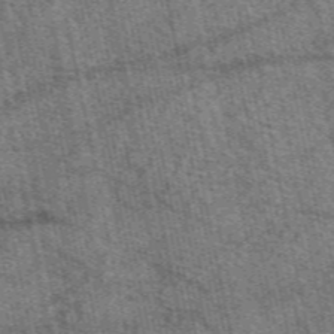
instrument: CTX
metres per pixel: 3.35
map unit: eAb
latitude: 50.3656
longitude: 114.5762
